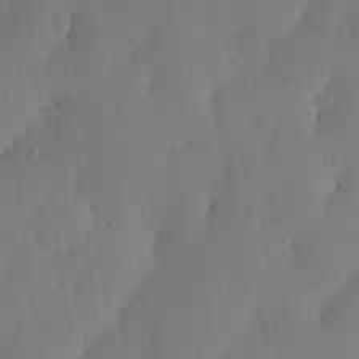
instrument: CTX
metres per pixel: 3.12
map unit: lHvf
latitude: 19.4426
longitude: -115.6693
